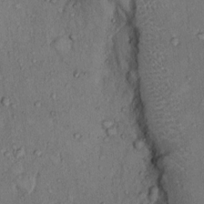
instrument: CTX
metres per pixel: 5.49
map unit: Hto
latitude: 9.7072
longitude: -60.0444
